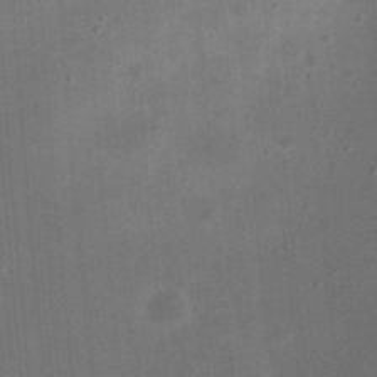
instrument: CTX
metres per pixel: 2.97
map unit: eHh
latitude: 24.1199
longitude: -70.8569
